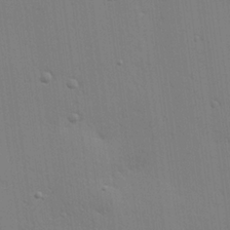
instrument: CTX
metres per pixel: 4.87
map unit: Hve
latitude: 25.5938
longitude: -91.2915
